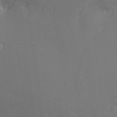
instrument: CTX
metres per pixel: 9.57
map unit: Nhu
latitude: -22.2173
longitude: -72.3090
